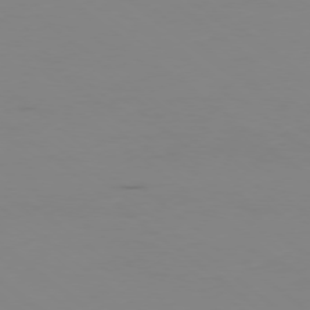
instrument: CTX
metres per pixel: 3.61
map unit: Ap
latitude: -77.9556
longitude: -66.2711
